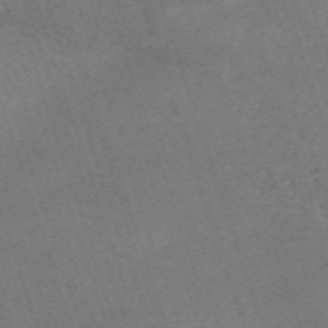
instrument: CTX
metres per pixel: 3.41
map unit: eHh
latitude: -63.3131
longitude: 50.1606
